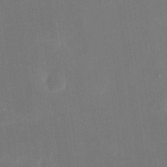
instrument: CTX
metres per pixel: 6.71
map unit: eHh
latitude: 18.9136
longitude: -70.7246
